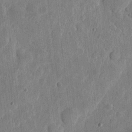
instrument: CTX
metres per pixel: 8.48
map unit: eHh
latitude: 5.5749
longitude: -71.7638
